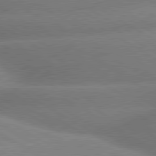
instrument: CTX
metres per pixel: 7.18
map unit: lApd
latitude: 80.0444
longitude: -155.6127
